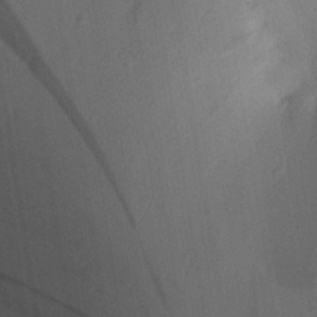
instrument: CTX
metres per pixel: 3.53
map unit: Aa
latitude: 26.6869
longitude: -136.5546
